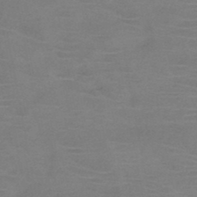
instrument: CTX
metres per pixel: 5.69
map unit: HNb
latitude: -46.4251
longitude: -46.5546
